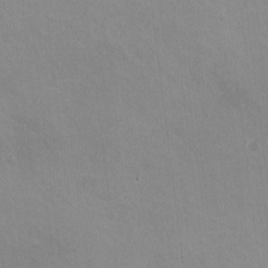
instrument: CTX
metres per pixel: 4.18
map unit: HNhu
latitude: -1.1998
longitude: -1.9339
